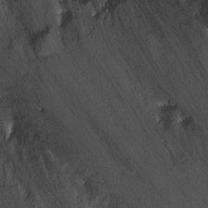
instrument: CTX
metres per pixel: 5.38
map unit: Ht
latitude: -5.8044
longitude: -37.0837
